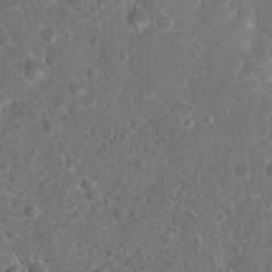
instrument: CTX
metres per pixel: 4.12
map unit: Hto
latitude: 17.4993
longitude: -41.4615
